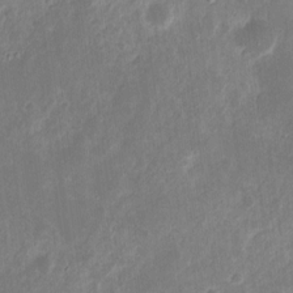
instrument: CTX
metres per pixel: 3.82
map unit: eHh
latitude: 10.5735
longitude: -72.4412
